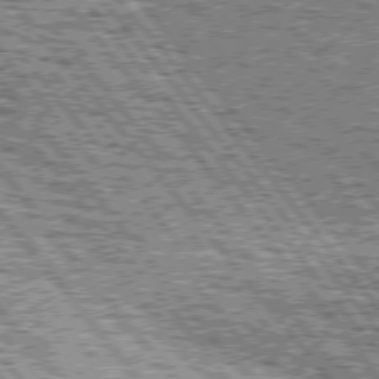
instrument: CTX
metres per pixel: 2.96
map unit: lApd
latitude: 76.3089
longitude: -75.8205
